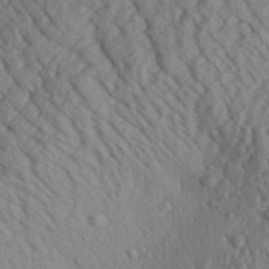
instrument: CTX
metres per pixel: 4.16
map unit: Aa
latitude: 30.4034
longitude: -138.8758
